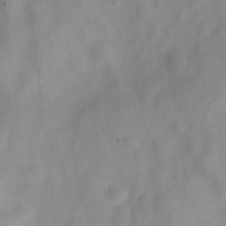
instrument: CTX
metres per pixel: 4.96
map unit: Nve
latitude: -22.5763
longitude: 106.6519
